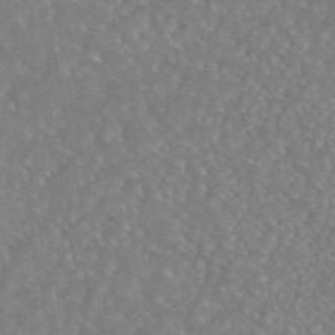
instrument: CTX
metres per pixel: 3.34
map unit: eAb
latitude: 44.8191
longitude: 108.4440
